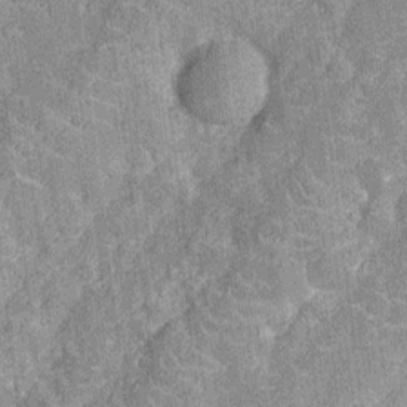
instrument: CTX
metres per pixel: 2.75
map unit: Nhu
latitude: -12.4062
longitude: -23.4804
